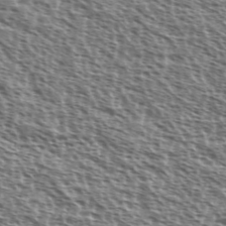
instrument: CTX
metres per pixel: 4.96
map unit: Ave
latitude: 37.8017
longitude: -111.7639
